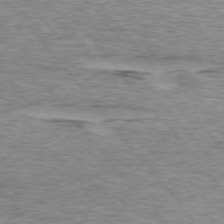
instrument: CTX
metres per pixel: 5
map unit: lApd
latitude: 74.8002
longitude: -77.1781
